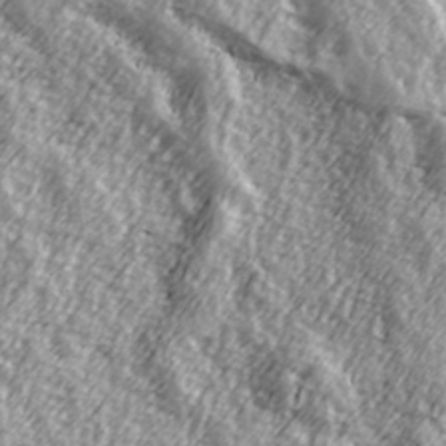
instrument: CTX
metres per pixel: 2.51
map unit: Hve
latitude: 32.0255
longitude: 149.9556
